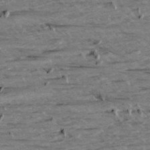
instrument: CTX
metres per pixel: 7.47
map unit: Aa
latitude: 9.0836
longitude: -140.0255
